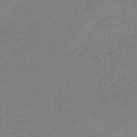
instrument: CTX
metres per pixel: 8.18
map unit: HNb
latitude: -35.5966
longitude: 53.7855
